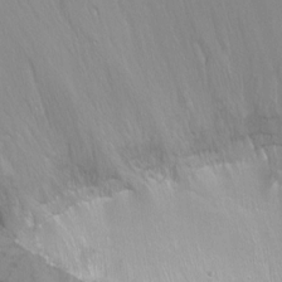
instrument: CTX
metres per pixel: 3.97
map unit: Ht
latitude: -8.8408
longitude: -36.8758
